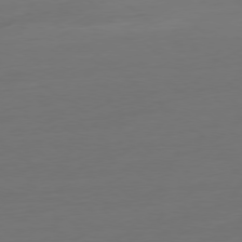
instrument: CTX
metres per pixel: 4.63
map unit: Ap
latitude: -78.5195
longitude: -77.0647
